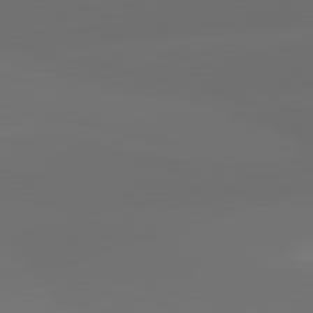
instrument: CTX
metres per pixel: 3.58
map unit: lApd
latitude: 82.9702
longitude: -137.8206
